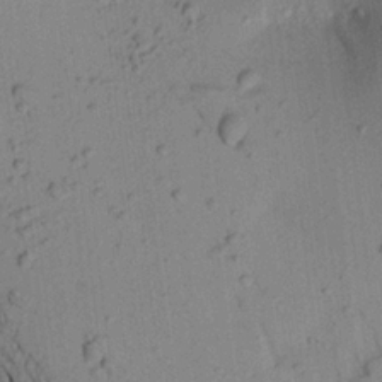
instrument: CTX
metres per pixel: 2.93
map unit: Aa
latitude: 20.5357
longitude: -149.4804
